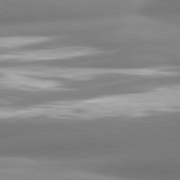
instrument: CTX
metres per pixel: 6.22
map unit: lApd
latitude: 81.0458
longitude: -159.8772
